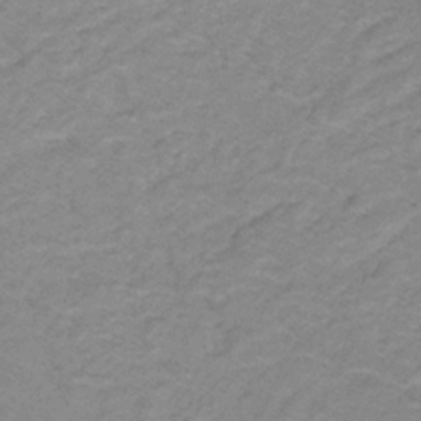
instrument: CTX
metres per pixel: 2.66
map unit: lHb
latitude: -31.9556
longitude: 66.8408
